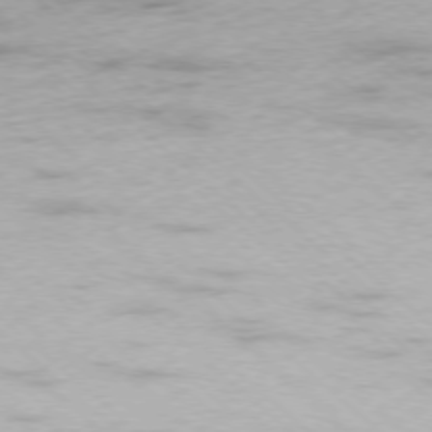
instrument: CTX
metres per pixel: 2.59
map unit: Ap
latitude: -77.4265
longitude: -93.1592
